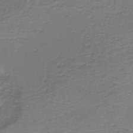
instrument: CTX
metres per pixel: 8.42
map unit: HNb
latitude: -39.2187
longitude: 50.1795
